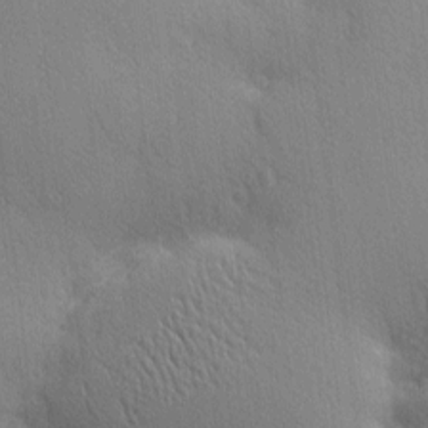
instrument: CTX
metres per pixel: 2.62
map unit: Nhu
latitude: 1.8016
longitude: -75.1592
